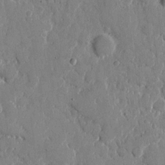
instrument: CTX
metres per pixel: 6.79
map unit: eHh
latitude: 8.8947
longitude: -67.2159
